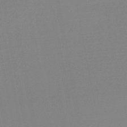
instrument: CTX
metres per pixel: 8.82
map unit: lHb
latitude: -46.6707
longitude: 57.2943
